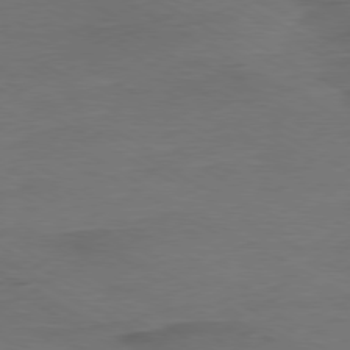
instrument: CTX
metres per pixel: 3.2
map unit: Ap
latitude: -79.5588
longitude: -57.6504
